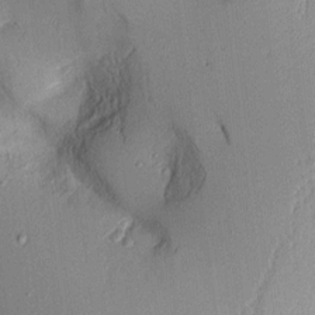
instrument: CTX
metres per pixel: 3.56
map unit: Aa
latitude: 10.3278
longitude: -128.1578
